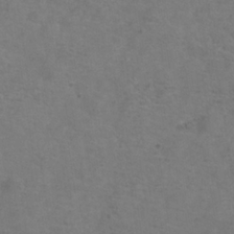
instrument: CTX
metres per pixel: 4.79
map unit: Hve
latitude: -33.8423
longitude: 91.1620
